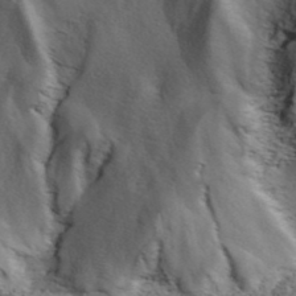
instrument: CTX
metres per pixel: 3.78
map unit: ANa
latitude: 41.8205
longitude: 16.6897
